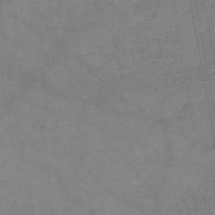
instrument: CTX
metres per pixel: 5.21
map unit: HNb
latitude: -46.6140
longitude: -36.6491
